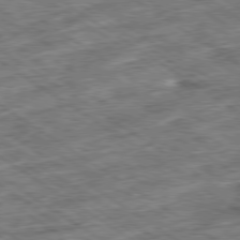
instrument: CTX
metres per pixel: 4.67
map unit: Ap
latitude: -79.8233
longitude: -49.9150
